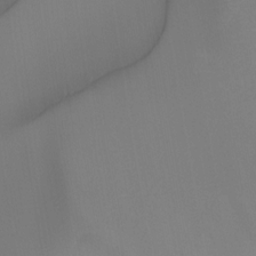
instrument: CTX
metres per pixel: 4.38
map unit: Ht
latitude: -9.3698
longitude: -46.3845
